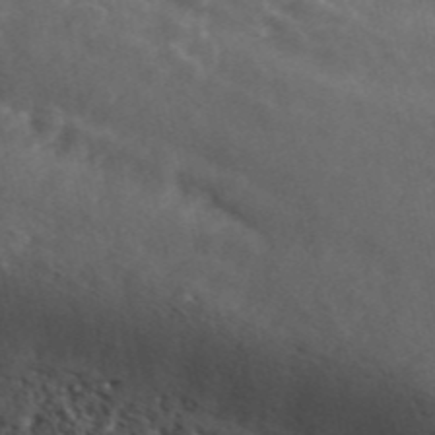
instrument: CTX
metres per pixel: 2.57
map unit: ANa
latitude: 46.0255
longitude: 22.9920
